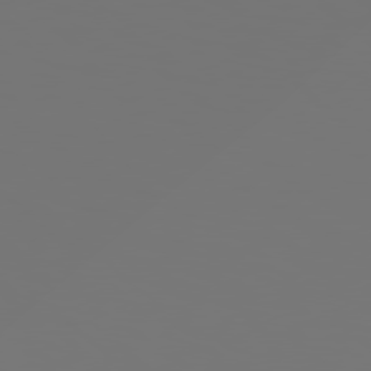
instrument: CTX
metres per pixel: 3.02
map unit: Hpe
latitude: 78.3845
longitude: -176.8002
